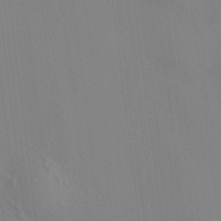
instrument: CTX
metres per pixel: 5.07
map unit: HNhu
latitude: 8.0822
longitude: 14.8786
